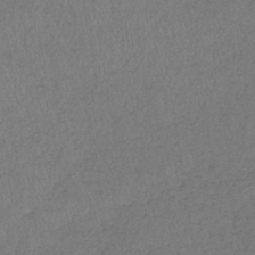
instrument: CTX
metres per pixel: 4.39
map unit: eHb
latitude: -39.5966
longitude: 76.1039
